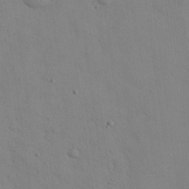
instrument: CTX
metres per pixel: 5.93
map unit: eHh
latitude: 26.7246
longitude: -75.6127
